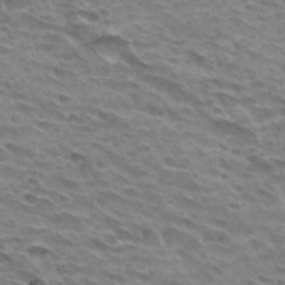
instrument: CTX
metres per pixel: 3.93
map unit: Hto
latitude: 32.0822
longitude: -40.6679
